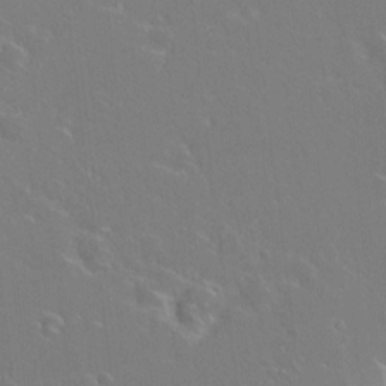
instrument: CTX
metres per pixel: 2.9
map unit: HNhu
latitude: 4.5924
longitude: 4.2550
